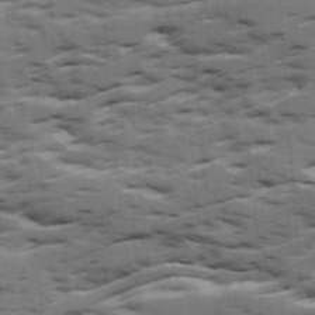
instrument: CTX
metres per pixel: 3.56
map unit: Ave
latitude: 18.3845
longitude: -129.7827
